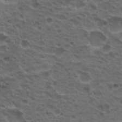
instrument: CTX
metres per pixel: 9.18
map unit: Hto
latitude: 19.0647
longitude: -32.0633
